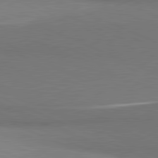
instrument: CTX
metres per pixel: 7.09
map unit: lApd
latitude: 81.4237
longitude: 163.1242
